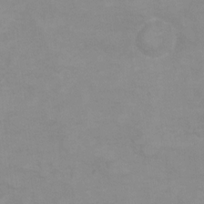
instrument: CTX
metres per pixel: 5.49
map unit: Hto
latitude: 7.9717
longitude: -36.0822
